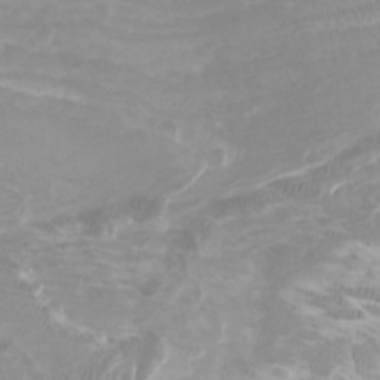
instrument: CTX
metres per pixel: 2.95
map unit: Htu
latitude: -6.7652
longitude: -75.1214
